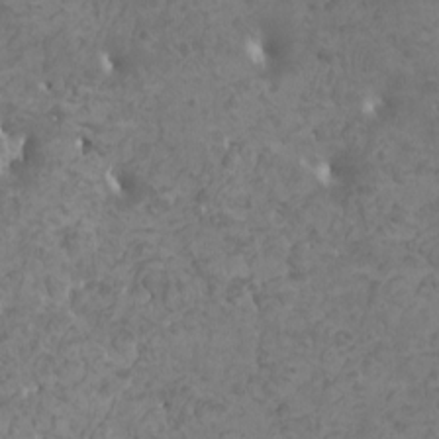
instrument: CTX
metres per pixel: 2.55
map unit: HNhu
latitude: -0.9164
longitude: 2.0661
